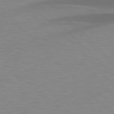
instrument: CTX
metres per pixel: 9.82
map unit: lApd
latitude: 77.6882
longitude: -59.7261
